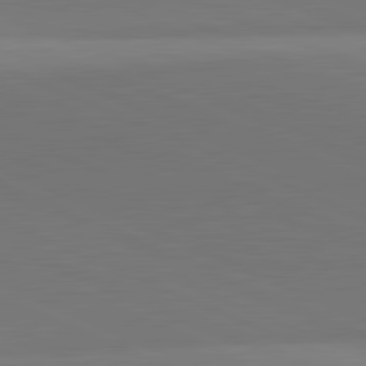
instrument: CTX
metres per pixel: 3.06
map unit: lApd
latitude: 81.7827
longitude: 144.1606
